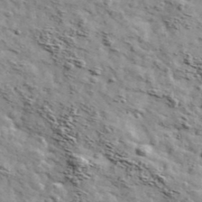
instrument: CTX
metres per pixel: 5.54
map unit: Ave
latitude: 41.9717
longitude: -108.8569
